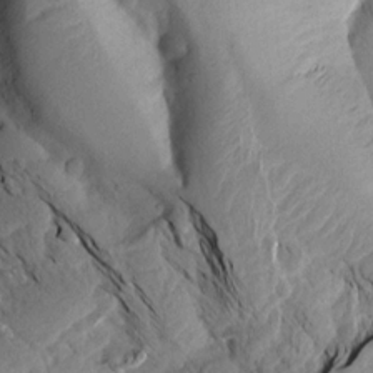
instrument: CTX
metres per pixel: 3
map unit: Aa
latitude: 13.7450
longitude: -140.9324
